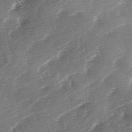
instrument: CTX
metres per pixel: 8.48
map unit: lAa
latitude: -3.8044
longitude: -130.0444
